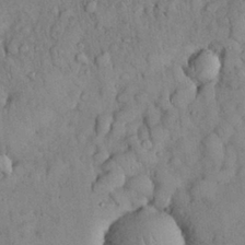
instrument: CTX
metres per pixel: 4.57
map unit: Nhu
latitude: 28.5357
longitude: -69.2537
